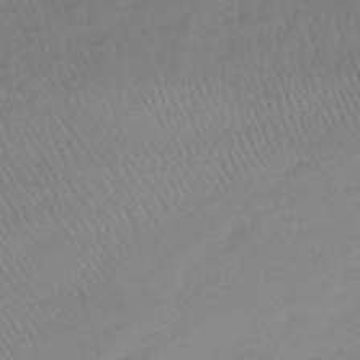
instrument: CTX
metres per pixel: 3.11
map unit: lHb
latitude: -39.0298
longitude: 68.2928
